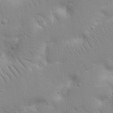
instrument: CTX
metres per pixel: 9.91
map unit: Nhu
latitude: 17.1403
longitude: -75.0647
